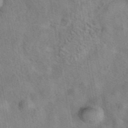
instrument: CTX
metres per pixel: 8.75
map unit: eAb
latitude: 42.2901
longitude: 107.6344
